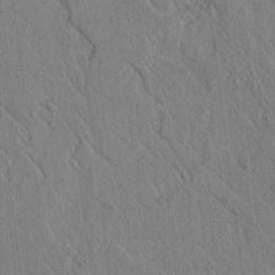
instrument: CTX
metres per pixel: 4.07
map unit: lAvf
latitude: 6.7813
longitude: 160.5196
